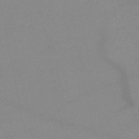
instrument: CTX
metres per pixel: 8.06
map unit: HNb
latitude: -49.7667
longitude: -40.7246
